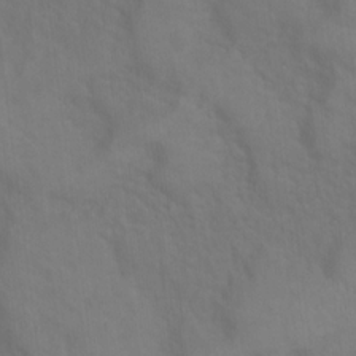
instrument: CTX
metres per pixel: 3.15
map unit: Ht
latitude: 10.3845
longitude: -40.5734
